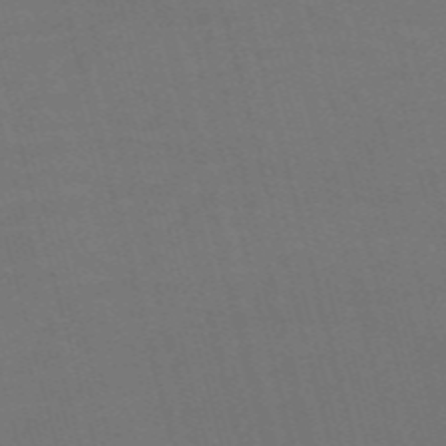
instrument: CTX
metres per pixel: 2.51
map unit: Nve
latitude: -59.2186
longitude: 61.9178
